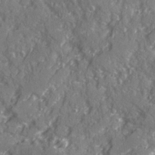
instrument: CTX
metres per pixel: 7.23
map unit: Ave
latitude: 20.5924
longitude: -131.0459
